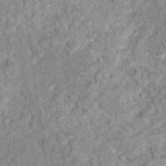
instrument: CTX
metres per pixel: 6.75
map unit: Nhu
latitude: 17.1214
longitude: -31.4994
